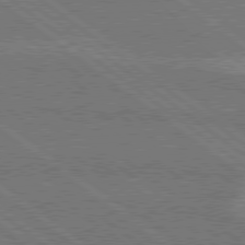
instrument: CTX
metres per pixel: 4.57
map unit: Hpe
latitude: 78.8380
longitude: -161.0080
